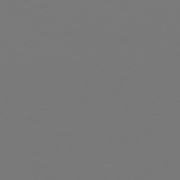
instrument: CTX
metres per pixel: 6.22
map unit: Hpe
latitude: 73.8395
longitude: -123.2348
